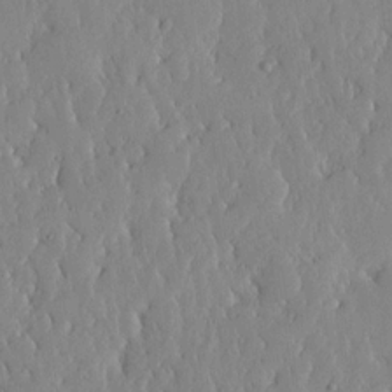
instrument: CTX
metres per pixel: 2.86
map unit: lHvf
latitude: 17.1403
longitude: -114.9891
